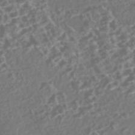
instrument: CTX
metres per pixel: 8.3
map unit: Nhe
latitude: -47.1053
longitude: -173.0458
